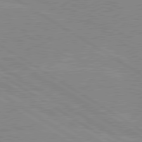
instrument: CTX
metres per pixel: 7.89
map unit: lApd
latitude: 80.1200
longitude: -125.4426
